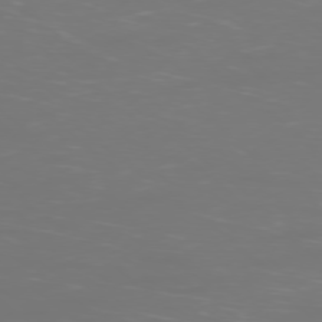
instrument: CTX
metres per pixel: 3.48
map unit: Ap
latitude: -77.5588
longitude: -80.2522
